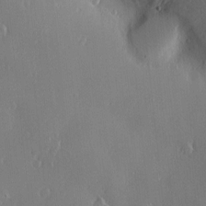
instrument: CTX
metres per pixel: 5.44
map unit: Nve
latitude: -7.6910
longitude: 173.5399
